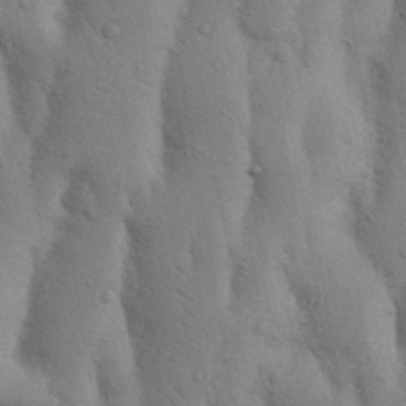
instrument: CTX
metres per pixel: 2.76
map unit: Nhu
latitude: 17.3671
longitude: -75.7828
